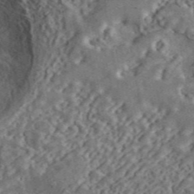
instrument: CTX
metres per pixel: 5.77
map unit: ANa
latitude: 44.5357
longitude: 45.6155
